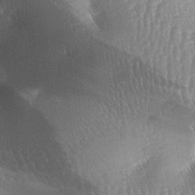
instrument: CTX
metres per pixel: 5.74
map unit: lAa
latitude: -6.1983
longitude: -127.0648
